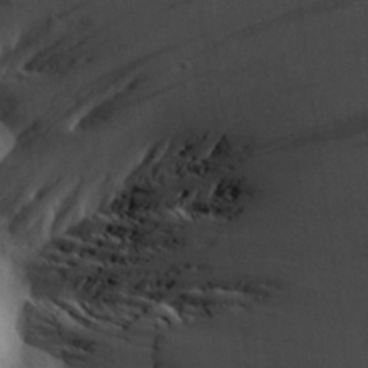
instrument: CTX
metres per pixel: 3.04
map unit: Aa
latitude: 30.2523
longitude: -140.7057
